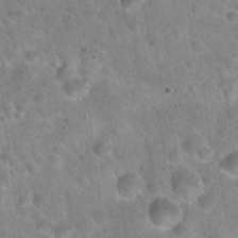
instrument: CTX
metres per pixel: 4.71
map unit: Hto
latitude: 21.9528
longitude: -52.9892
